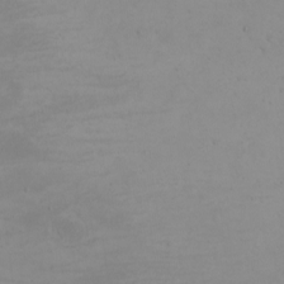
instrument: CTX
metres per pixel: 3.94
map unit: eHh
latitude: -5.3698
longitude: -80.8002
